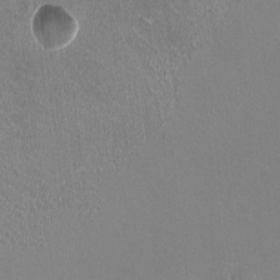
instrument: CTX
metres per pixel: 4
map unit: HNhu
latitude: -0.6708
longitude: -1.9339
